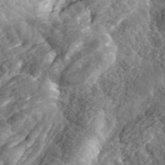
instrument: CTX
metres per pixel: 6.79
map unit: eHh
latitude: 35.6505
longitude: -79.4049
